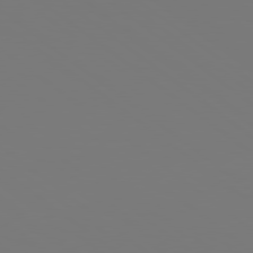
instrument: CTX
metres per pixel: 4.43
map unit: Hpe
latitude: 78.6869
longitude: -175.3482
